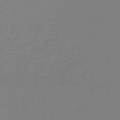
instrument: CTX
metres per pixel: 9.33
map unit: lHb
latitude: -44.8975
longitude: 62.8030
